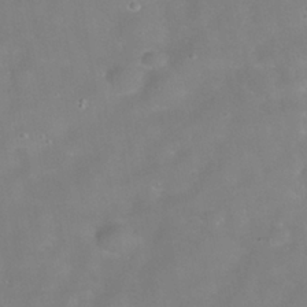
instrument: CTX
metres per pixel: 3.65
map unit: Nhe
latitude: -38.6330
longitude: -118.4412
